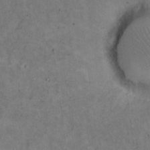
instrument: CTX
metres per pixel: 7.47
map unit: Hto
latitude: 15.5560
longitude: -61.8583
